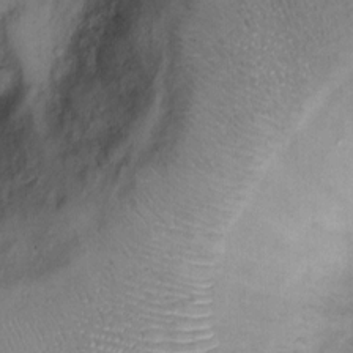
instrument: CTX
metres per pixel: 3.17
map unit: Ht
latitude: -2.2739
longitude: -15.1970
